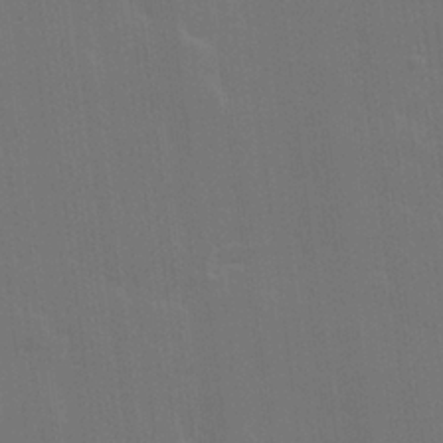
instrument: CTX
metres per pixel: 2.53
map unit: Hve
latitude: 22.4979
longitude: 147.2565
